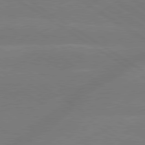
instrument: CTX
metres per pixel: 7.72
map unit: lApd
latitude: 79.4049
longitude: -143.2915
